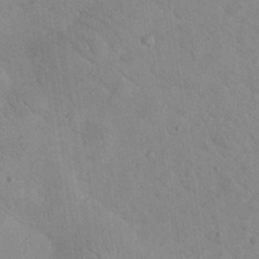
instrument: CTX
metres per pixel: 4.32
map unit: eHh
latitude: 24.3467
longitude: -67.3292
